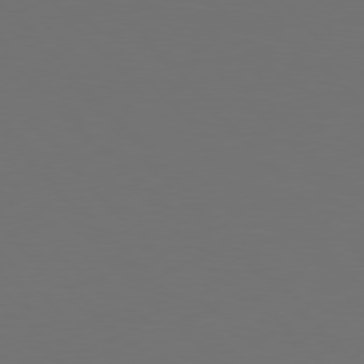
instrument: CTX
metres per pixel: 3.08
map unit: Hpe
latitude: 77.2726
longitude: -170.1389
